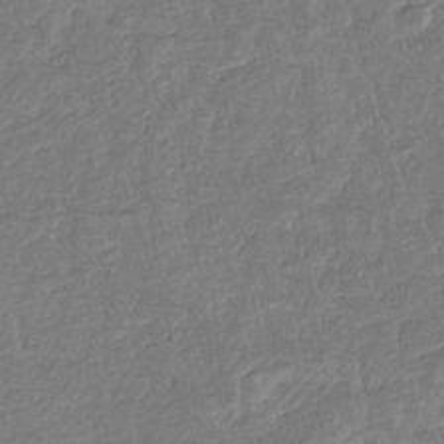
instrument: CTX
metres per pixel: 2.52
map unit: eHb
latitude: -34.9353
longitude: 77.0486
